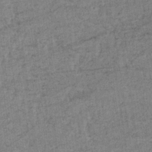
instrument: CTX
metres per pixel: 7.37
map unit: lHb
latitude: -34.2739
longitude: 70.7085
